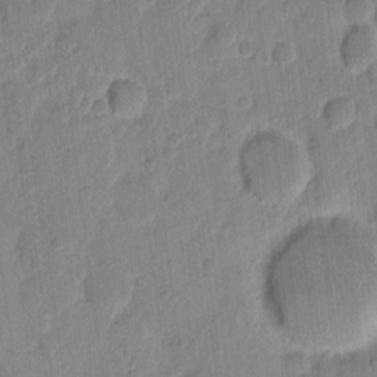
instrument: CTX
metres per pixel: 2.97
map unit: eHh
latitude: 10.4034
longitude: -65.6127
